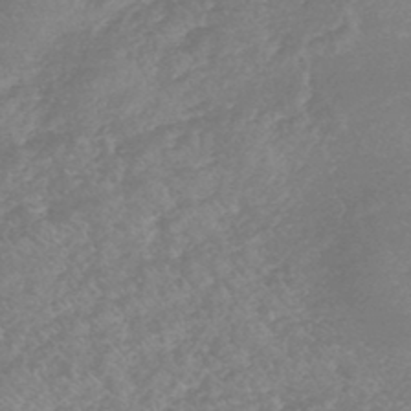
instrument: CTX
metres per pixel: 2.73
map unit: HNb
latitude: -44.3873
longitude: -38.1389
